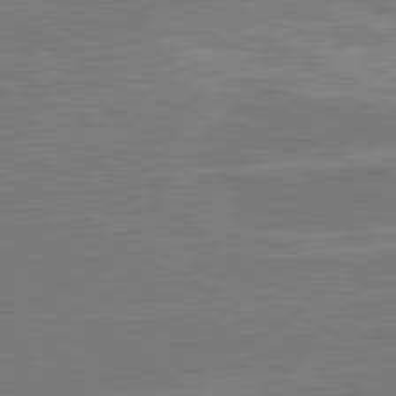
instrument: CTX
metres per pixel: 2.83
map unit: lApd
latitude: 80.9136
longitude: 140.3873
